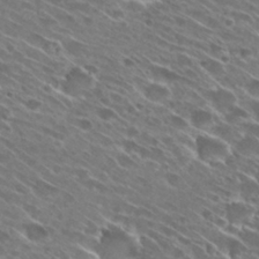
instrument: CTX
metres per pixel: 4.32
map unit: Hto
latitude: 28.9702
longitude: -43.8206
